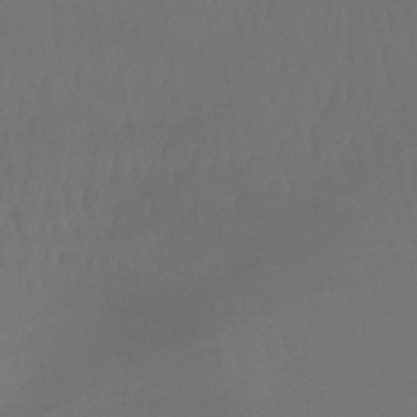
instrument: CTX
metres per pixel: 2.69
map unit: lHb
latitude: -42.9541
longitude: 65.9556
